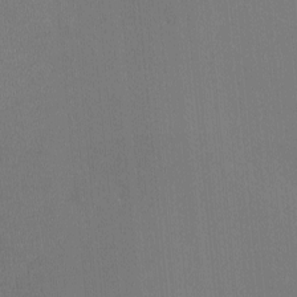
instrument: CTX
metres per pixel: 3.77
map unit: lHvf
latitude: -10.8408
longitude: -103.7072
